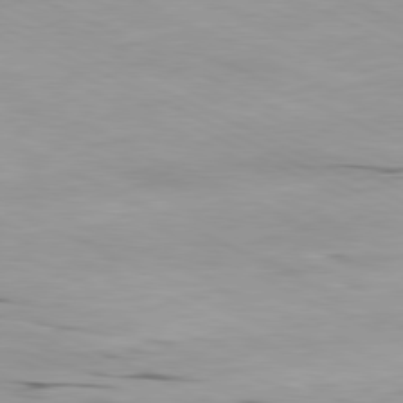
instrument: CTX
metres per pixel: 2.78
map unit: Ap
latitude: -81.2754
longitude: -92.1011
